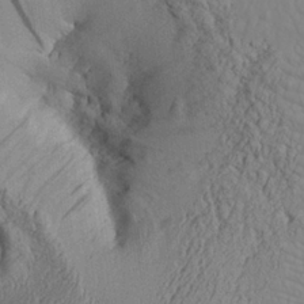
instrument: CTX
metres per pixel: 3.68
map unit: Aa
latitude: 26.4034
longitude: -133.0647
